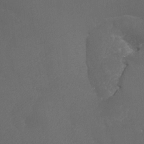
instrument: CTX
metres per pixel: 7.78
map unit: Htu
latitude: -7.4265
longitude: -33.0836
